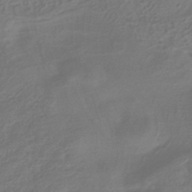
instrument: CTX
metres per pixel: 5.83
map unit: HNhu
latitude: -40.9542
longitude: 91.7856
